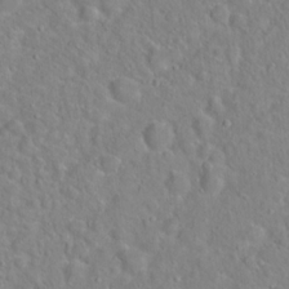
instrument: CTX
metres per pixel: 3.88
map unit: Hto
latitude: 16.2145
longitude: -39.1025
